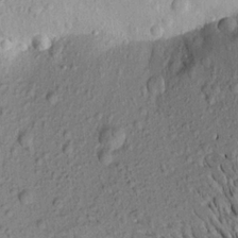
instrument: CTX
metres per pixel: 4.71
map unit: Aa
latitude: 20.2712
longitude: -149.1781
